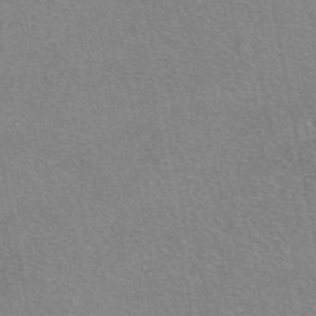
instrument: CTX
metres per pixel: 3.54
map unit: eAb
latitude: 47.6127
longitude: 114.7841
